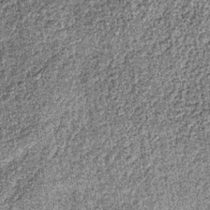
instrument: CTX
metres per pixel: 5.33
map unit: lHb
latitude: -36.9541
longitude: 64.3873
